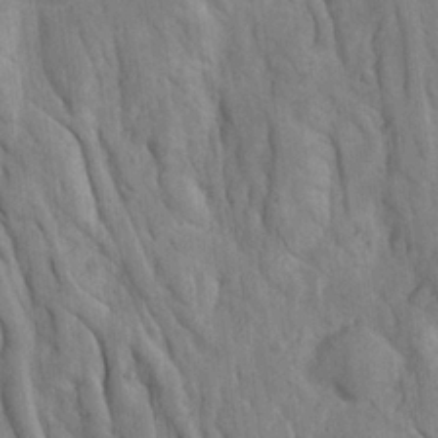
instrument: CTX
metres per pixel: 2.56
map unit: Ave
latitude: 23.2726
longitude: -134.3656
